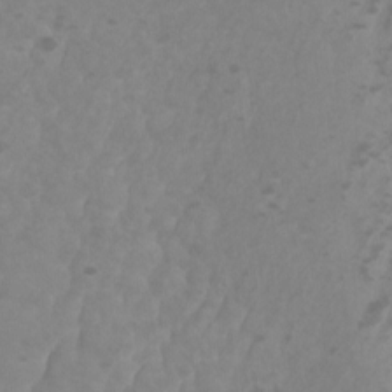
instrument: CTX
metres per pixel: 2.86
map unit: Ht
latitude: -2.1416
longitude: -17.5749
